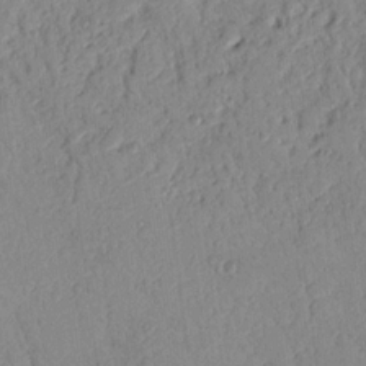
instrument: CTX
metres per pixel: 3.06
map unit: Nhu
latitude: 17.5749
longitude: -78.2145
